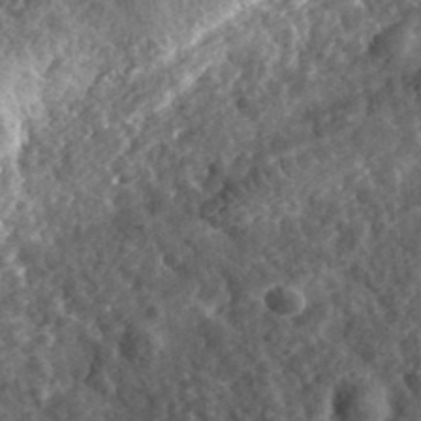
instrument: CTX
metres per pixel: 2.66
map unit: eHh
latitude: 35.1970
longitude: -78.8569
